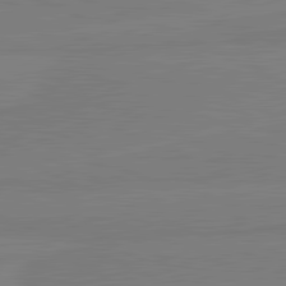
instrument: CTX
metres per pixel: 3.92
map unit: lApd
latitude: 81.5749
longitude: -179.2537
